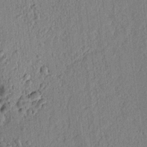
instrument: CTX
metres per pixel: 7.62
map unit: lAvf
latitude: 6.9703
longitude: 164.8786
